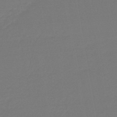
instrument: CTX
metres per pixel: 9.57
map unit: lHb
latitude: -45.5021
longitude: 64.2740
